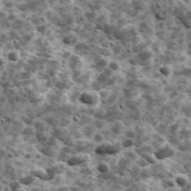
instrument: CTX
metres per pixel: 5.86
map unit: Ave
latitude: 17.3671
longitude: -134.7435
